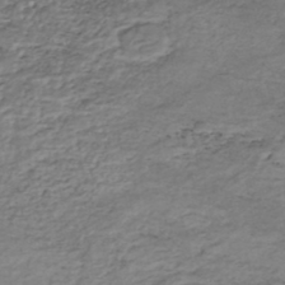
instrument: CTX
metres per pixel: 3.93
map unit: HNhu
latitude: -46.7463
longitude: 28.4818
